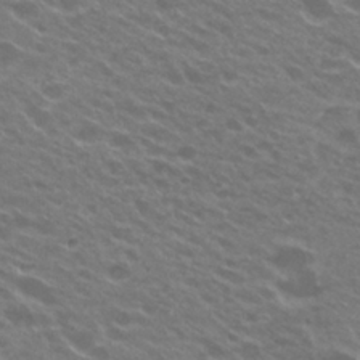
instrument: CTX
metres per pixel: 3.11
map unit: Hto
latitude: 24.2333
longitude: -37.1403
